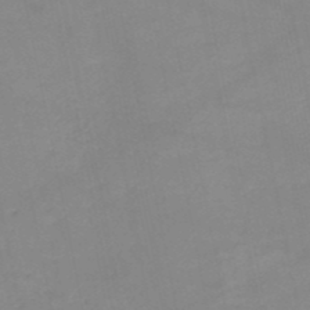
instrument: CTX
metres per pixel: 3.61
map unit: HNb
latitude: -50.3306
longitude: -40.4223
